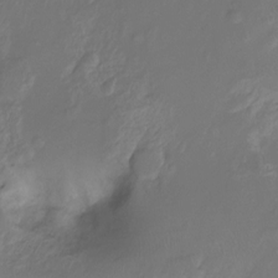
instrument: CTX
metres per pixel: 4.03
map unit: Ht
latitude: -10.2173
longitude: -35.8016
